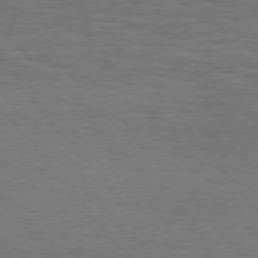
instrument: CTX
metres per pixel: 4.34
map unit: Hpe
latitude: 75.1592
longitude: -131.8206
